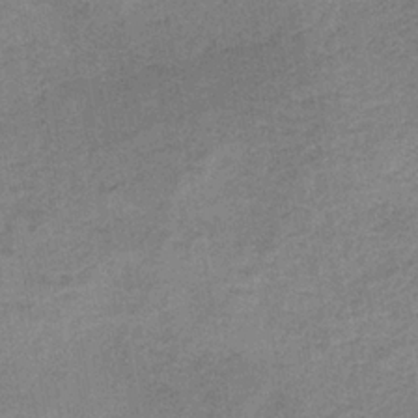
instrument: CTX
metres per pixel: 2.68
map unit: HNb
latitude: -33.6344
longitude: 57.1620
